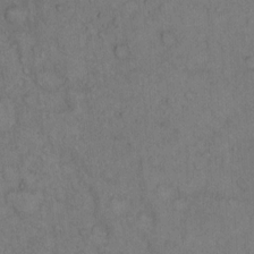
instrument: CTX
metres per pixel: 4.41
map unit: Hto
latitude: 12.8569
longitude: -57.2536
